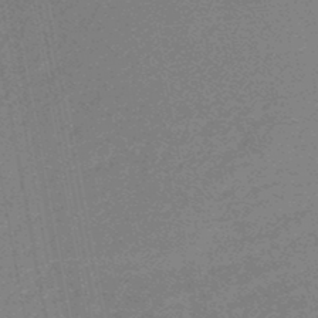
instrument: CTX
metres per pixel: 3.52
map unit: HNb
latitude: -48.1228
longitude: 59.6154
